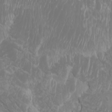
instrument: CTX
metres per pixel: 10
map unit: Htu
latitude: -6.5384
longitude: -74.4223
